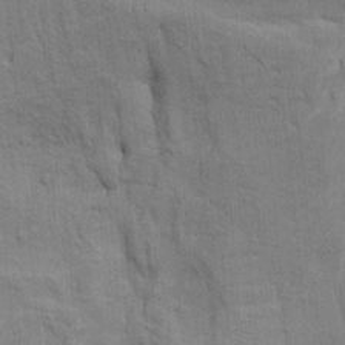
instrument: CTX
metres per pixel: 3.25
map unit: Htu
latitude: -3.2375
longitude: 152.0094
